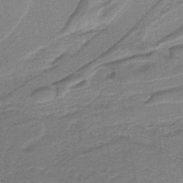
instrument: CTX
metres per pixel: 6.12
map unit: lHb
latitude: -39.1242
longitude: 54.6141
